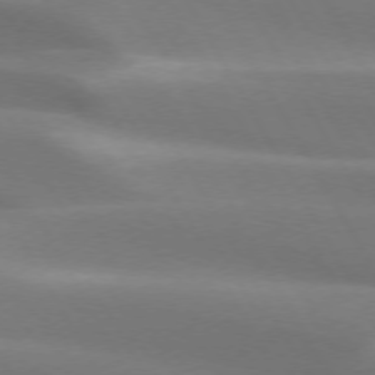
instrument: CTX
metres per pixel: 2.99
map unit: lApd
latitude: 73.4238
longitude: -49.5182
